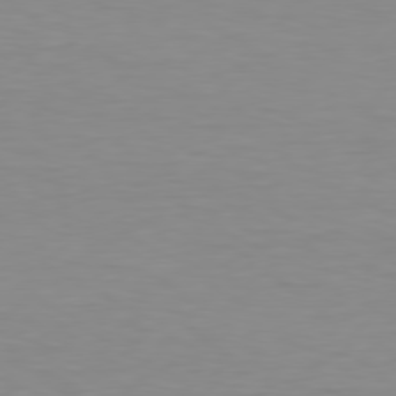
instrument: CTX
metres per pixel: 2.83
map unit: Hpe
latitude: 78.3090
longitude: -122.1200
